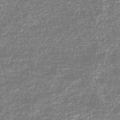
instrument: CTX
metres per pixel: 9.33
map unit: HNhu
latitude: -46.7463
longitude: 29.0675
